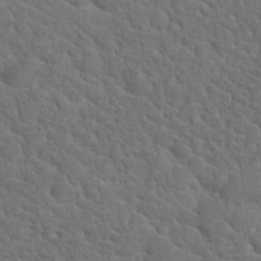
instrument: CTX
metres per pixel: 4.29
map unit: Hto
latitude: 19.5371
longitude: -35.0269
